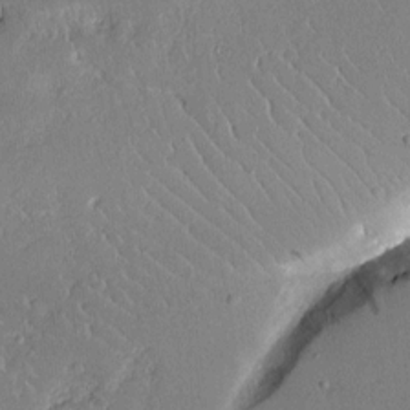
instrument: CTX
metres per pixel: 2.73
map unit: Aa
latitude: 12.3656
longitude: -127.0270
